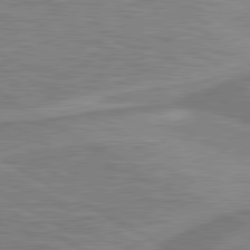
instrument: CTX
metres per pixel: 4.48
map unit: lApd
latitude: 80.8947
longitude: 174.1416
